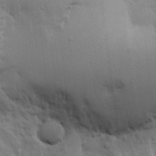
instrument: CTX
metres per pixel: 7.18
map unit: Aa
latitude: 18.0822
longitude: -142.4223
